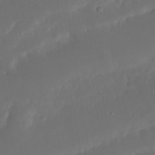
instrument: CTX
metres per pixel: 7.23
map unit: Nhu
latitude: 21.4994
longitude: -72.4979
